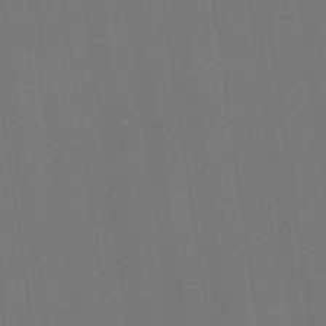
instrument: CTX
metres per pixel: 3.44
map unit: HNb
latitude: -35.8233
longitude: 54.5952
